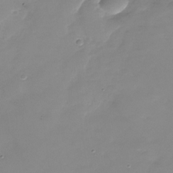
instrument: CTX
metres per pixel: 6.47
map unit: Nhu
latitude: -28.9164
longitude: -66.2711
